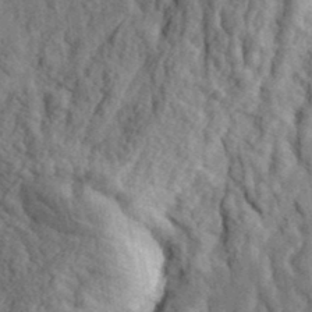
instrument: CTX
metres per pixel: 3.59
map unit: eHh
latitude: 36.3845
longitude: -80.3467
